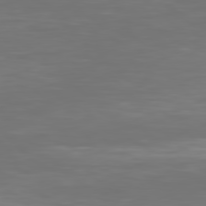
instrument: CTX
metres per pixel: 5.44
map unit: Hpe
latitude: 77.9717
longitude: -171.4615
